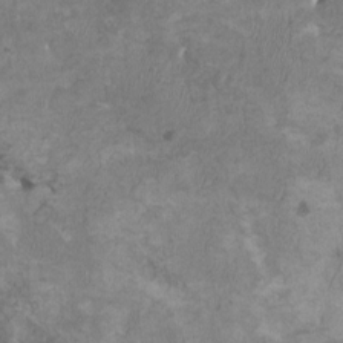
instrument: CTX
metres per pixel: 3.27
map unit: HNhu
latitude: 3.4615
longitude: -3.4993
